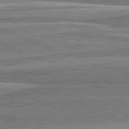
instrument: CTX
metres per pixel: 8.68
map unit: lApd
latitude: 82.0822
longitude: 167.4265
